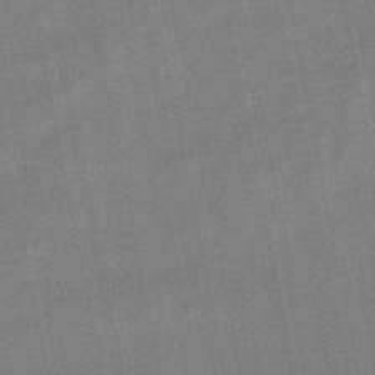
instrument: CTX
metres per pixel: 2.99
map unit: lHb
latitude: -49.3888
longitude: 79.2376
